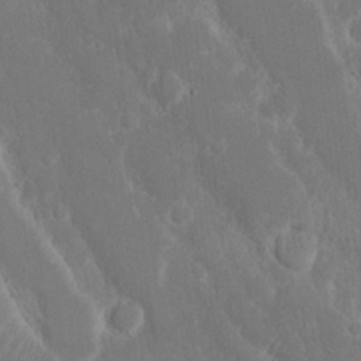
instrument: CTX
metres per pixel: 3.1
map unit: eHh
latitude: 15.7261
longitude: -71.8583
